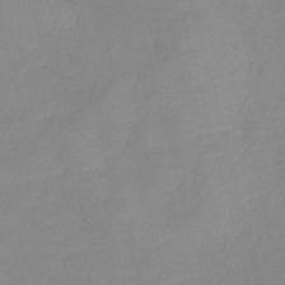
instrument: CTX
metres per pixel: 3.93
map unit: lHb
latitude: -40.0850
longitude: 76.0283
